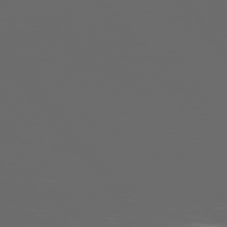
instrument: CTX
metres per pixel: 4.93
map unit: Ap
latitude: -76.3873
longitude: -74.6868
